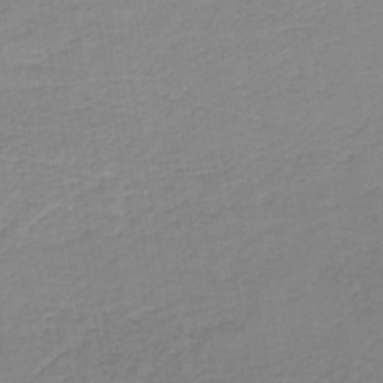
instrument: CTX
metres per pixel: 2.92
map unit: lHb
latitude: -45.4077
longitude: 62.7652
